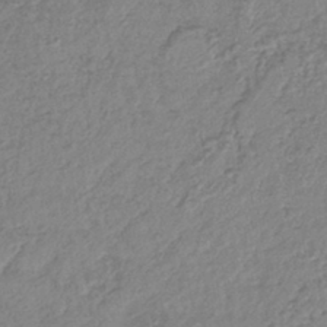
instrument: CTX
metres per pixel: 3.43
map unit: lHb
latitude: -41.0297
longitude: 61.9367
